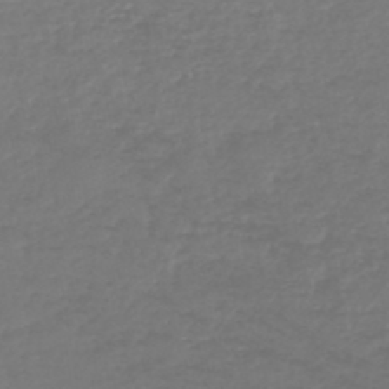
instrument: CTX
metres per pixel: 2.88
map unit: lHb
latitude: -46.8975
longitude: 72.2550
